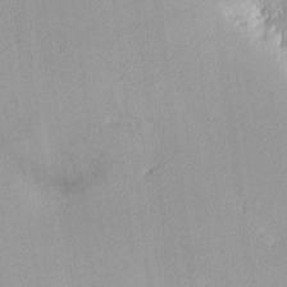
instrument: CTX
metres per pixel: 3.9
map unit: lHvf
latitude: -13.4832
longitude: -102.8191
